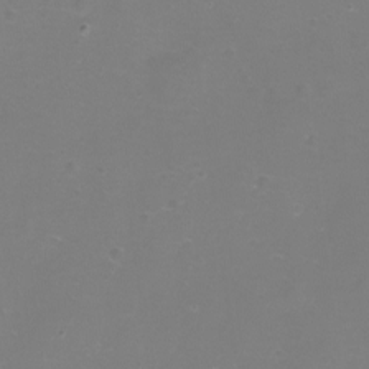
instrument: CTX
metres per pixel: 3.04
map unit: eHh
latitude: -12.1417
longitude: -60.2900
